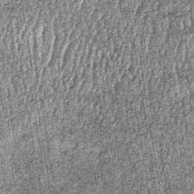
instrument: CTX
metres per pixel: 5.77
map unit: lHb
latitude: -37.1242
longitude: 67.4455
